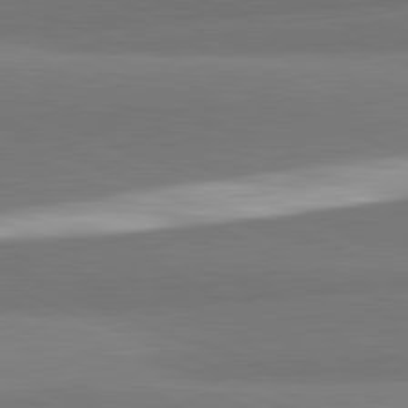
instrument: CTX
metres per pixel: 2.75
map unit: lApd
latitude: 82.1388
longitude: 153.1620
